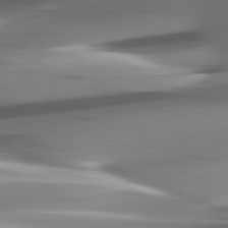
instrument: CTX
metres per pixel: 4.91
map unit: lApd
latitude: 83.0080
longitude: -138.3467
